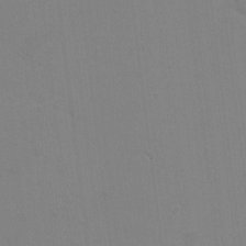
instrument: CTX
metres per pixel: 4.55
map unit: Hto
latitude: 0.4979
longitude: -33.5938
